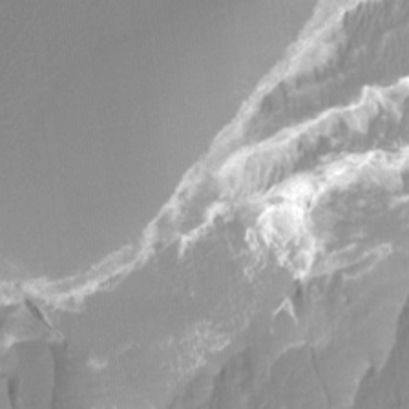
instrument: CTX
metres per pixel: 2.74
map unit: Ht
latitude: -13.7100
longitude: -44.3656
